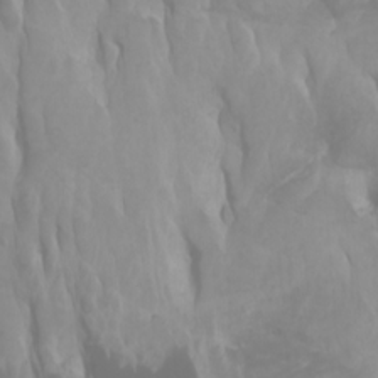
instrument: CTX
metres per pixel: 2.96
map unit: Htu
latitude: -0.5196
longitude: -76.5923
